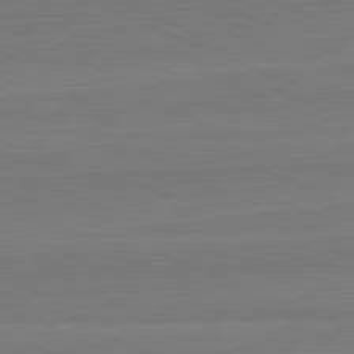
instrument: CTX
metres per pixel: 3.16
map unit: lApd
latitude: 82.3089
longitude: 166.7085
